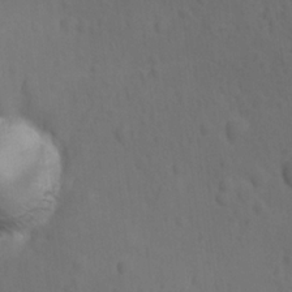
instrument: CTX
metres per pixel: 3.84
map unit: Ave
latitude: -9.9745
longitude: -121.2348
